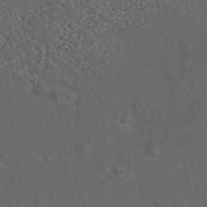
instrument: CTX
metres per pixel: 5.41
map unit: ANa
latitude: 44.2522
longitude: 23.8234
